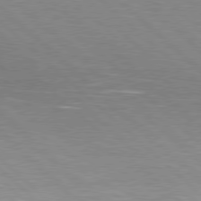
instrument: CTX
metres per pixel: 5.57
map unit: Hpe
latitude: 78.1956
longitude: -139.6694
